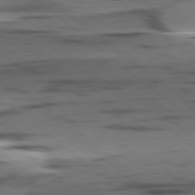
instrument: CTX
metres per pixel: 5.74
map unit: lApd
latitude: 78.7247
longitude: -50.0822
